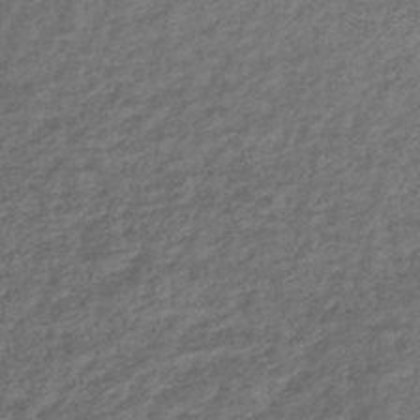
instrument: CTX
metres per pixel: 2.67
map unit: lHb
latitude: -40.8975
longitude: 70.8786
